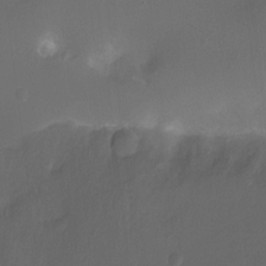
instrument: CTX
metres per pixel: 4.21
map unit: Nhu
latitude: -12.8030
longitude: -41.1403
